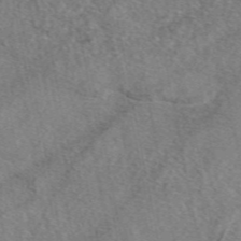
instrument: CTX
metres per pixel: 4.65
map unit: eAb
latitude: 48.8758
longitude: 110.1983
